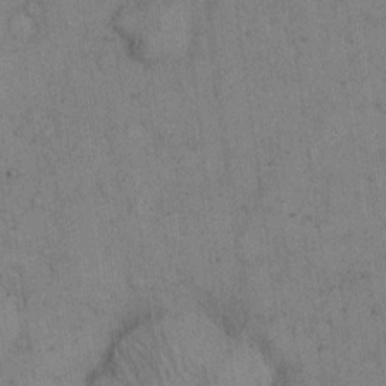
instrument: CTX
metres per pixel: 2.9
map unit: eHh
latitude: 14.9325
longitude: -62.8191
